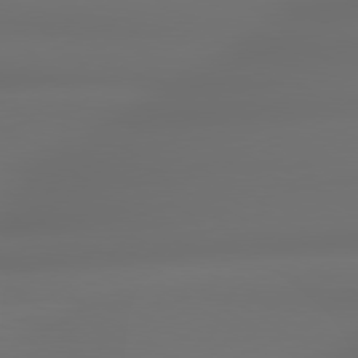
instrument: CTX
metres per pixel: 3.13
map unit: lApd
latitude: 79.3860
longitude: -138.1767
